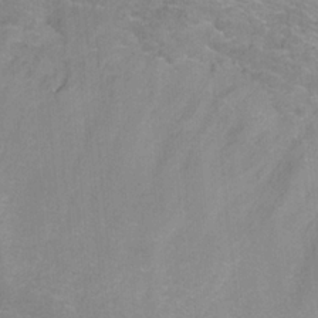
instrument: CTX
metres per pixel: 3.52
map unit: Hve
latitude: -31.0108
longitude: 94.3684
